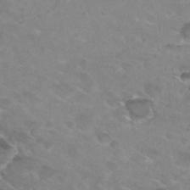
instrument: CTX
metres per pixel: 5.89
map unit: Hto
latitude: 30.0255
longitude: -46.6869
